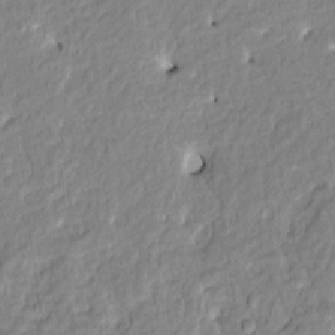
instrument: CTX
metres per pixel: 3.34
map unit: HNhu
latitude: 7.6316
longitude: -2.9513
